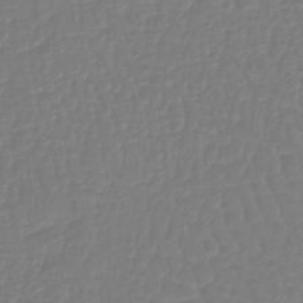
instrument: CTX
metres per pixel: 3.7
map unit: lHb
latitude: -42.0472
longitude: 67.6344
